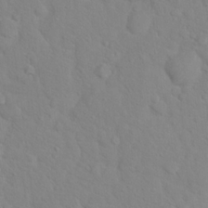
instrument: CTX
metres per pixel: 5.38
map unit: Hto
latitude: 17.5749
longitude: -36.2901
